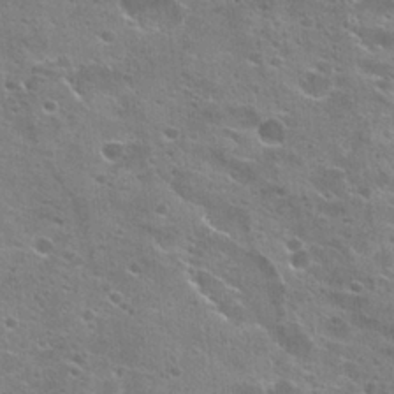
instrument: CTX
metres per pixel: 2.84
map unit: Hto
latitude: 23.4426
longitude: -42.5168
